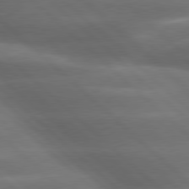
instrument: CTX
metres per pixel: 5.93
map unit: lApd
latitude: 79.3671
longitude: -116.3467
